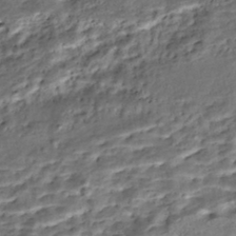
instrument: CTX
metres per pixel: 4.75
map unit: Nhe
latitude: -46.2739
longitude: 153.4832
